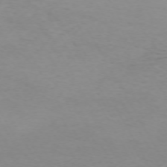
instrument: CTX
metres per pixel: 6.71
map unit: Hpe
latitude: -71.8234
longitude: 12.8597
